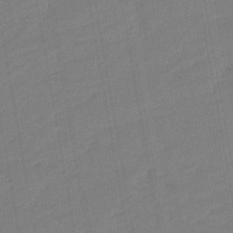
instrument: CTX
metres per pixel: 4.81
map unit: eHb
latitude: -47.8422
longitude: 88.1417
